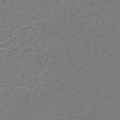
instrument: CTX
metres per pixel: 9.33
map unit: lHb
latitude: -43.7288
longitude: 55.7289
